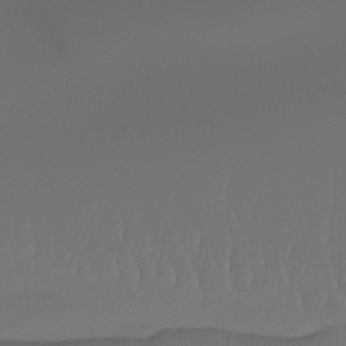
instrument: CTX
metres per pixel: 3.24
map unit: Htu
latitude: -14.7652
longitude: -46.9136
